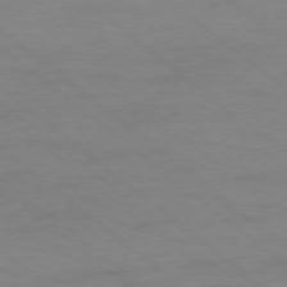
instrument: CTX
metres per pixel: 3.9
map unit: Ap
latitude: -78.5384
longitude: -54.8380
